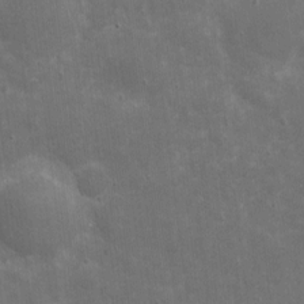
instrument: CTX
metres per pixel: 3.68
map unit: eHh
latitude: 4.5546
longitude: -70.7435
